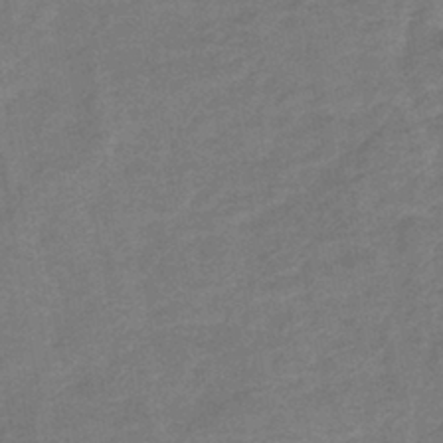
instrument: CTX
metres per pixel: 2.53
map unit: lHb
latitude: -42.2928
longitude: 79.5588
